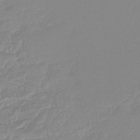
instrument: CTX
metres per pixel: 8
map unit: lHb
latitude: -45.1998
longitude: 65.0865
